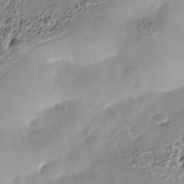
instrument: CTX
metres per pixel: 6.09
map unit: Nhe
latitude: -39.4266
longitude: -117.1214
